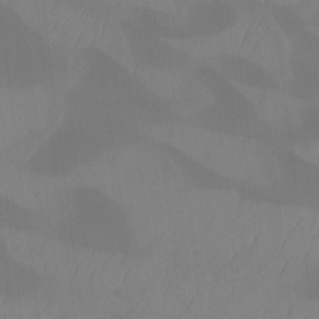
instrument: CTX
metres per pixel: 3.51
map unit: Ht
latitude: -14.4818
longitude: -53.6127
